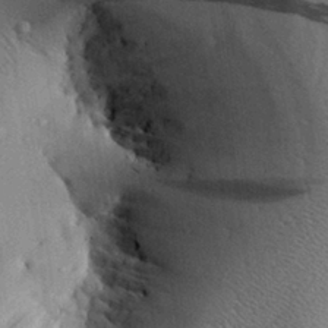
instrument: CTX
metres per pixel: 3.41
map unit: Aa
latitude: 29.6694
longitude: -136.6113
